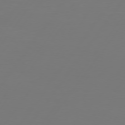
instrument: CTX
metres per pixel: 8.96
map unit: Hpe
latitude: 74.1956
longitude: -129.8016
